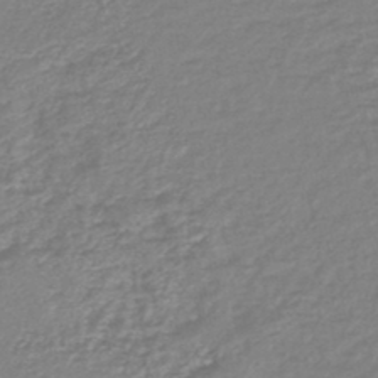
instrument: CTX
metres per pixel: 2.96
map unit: lHb
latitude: -44.9353
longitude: 78.0850
